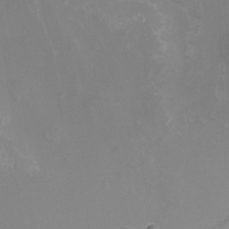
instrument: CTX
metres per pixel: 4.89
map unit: Nhu
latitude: -9.9745
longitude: -75.6694
